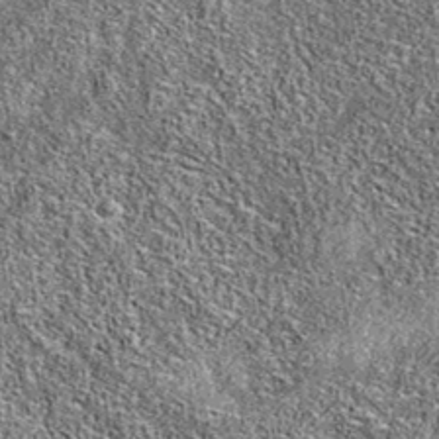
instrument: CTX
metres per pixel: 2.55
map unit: eAb
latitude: 36.7246
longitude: 105.5588
